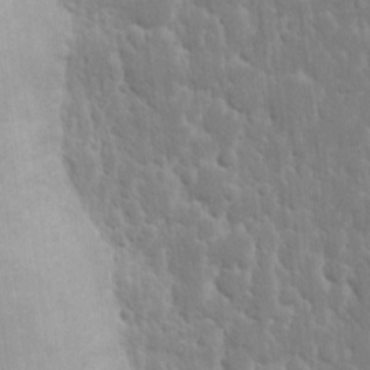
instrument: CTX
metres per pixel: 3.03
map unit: eHh
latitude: 12.6302
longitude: -70.4790
